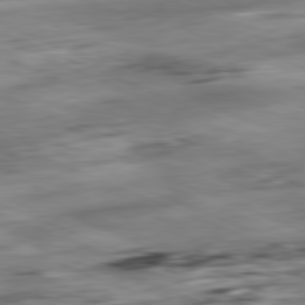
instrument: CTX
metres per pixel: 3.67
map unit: Ap
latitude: -81.8800
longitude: -81.1592
